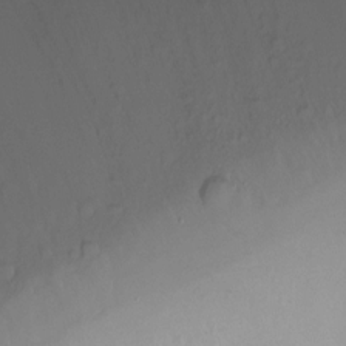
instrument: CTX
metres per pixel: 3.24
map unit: Ht
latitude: -8.4818
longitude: -35.9339
